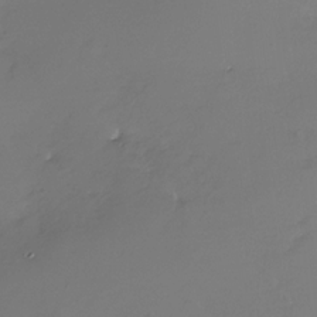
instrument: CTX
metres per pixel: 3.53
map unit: Nhu
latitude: -28.9164
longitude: -79.8206
